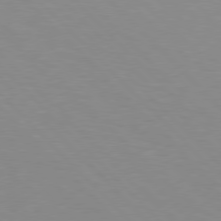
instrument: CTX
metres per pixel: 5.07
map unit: Hpe
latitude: 77.4237
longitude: -160.1578
